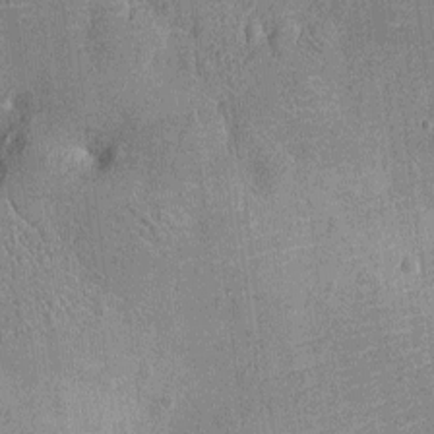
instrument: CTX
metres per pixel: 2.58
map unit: Ht
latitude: -12.1795
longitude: -23.6883
